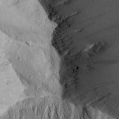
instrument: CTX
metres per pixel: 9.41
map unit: Aa
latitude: 14.0444
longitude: -141.8205
